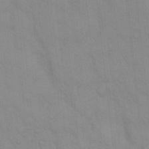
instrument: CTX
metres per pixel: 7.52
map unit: Hto
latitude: 13.6316
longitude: -57.6693
